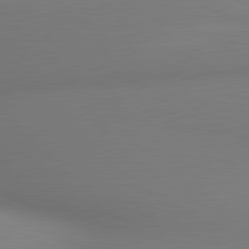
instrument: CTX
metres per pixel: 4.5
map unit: lApd
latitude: 80.6868
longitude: 133.4077
